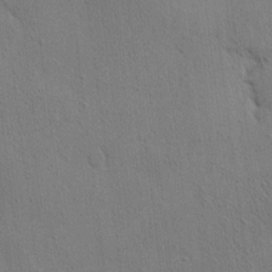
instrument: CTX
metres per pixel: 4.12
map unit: eHh
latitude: -0.2173
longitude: 18.3117
